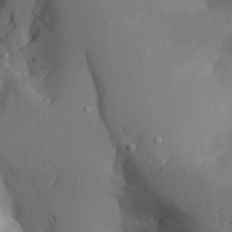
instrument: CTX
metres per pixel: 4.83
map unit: Aa
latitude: 25.7827
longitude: -128.0633
